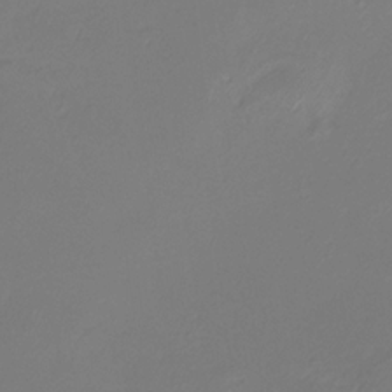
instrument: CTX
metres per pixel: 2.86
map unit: Htu
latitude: -13.8422
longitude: -47.1592
